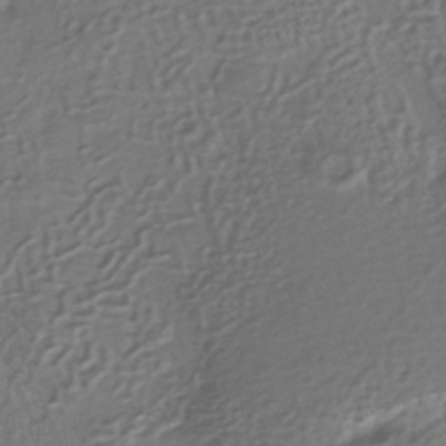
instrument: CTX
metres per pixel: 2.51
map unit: HNhu
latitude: -41.7477
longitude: 94.4440
